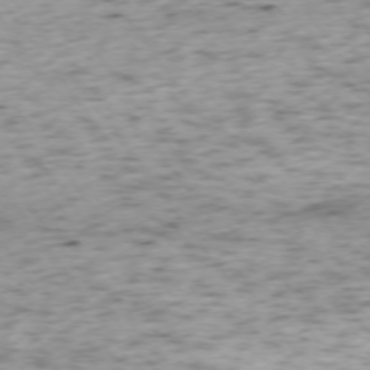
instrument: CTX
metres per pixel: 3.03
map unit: Ap
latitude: -74.2362
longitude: -73.4427
